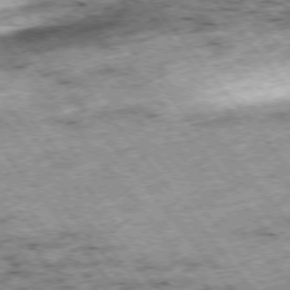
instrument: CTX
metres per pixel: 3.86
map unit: Hpe
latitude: -75.9745
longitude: -18.7435
